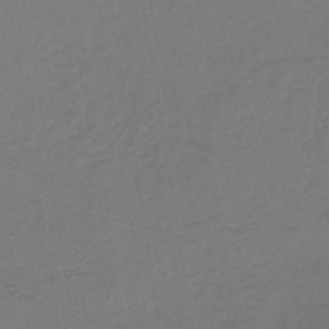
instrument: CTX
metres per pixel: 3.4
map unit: lHb
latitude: -41.5021
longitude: 64.0850
